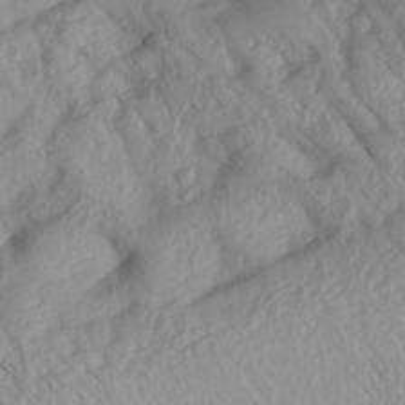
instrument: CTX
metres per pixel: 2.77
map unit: Aa
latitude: 27.8017
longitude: -133.9339
